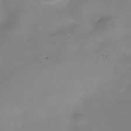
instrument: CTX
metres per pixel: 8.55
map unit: Nhe
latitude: -36.1794
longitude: -90.4790
